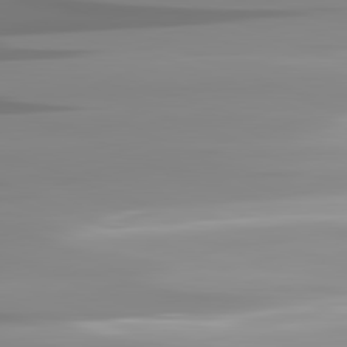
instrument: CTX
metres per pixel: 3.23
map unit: lApd
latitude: 82.0255
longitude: -138.3089
